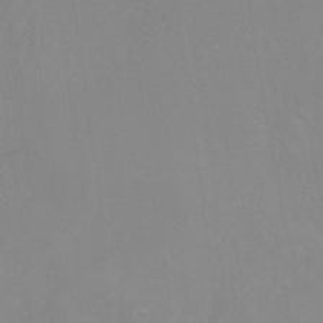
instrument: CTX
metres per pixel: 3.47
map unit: ANa
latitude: 38.4034
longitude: 23.8612
